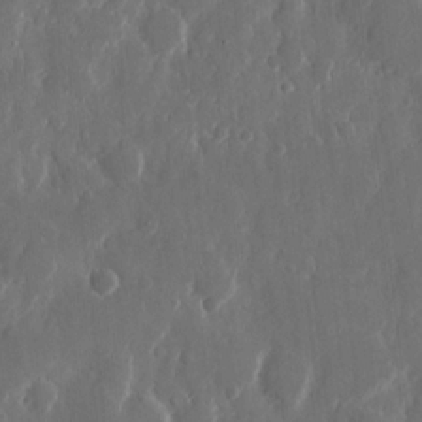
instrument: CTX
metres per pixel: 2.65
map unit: eHh
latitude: 11.9339
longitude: -71.1970
